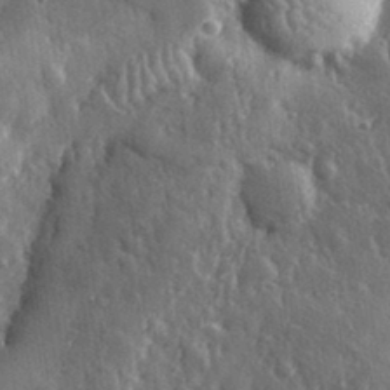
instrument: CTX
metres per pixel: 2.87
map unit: eHh
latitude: 32.4034
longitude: -80.2711
